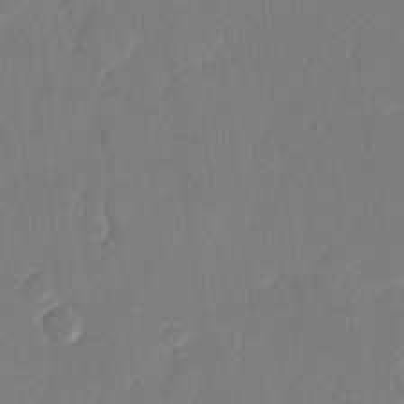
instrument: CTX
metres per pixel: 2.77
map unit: eHh
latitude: 13.4616
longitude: -68.9514
